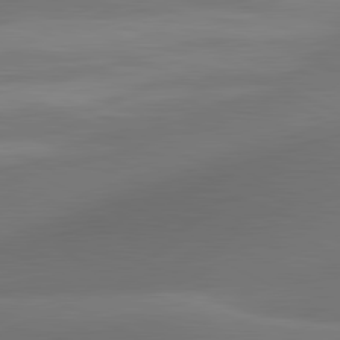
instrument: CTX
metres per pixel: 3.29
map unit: lApd
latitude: 81.2726
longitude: 131.9745
